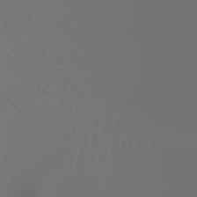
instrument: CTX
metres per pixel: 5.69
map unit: Nhu
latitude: -7.7477
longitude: -83.8394
